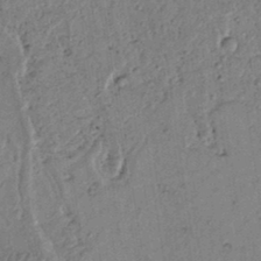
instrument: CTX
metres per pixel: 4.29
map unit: lAvf
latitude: 5.6883
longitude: 160.1039
